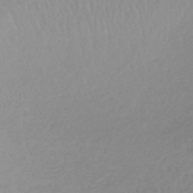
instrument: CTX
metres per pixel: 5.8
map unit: lHb
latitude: -41.3698
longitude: 71.1053
